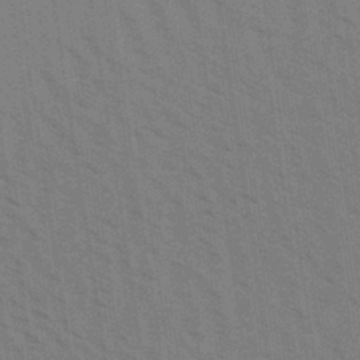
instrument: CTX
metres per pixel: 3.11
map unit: Aa
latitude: 31.4238
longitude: -139.7261
